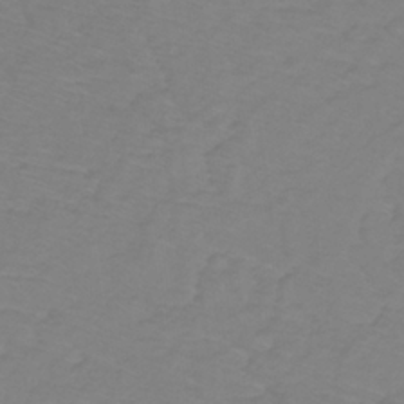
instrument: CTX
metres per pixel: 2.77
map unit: lHb
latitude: -31.4454
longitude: 64.9353
